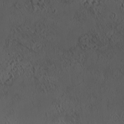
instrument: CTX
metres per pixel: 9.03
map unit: HNhu
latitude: 5.7072
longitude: 13.5021
